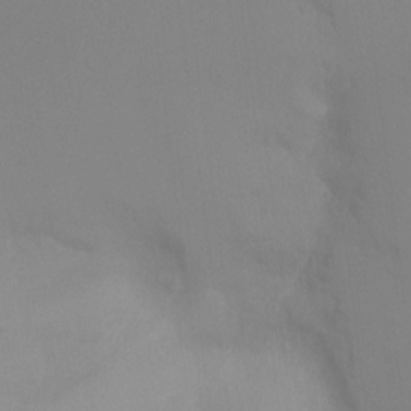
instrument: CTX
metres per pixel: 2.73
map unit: Ht
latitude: -8.5196
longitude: -29.4615
